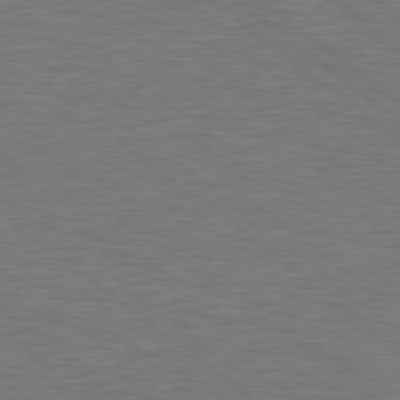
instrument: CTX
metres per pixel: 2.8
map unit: Hpe
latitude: 78.8191
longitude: -170.5546
